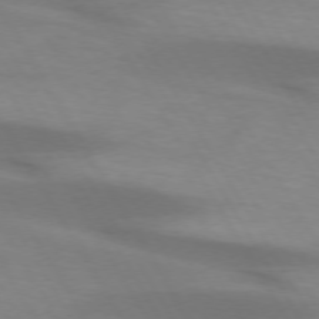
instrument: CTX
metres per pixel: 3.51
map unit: lApd
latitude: 73.1781
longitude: -53.0459
